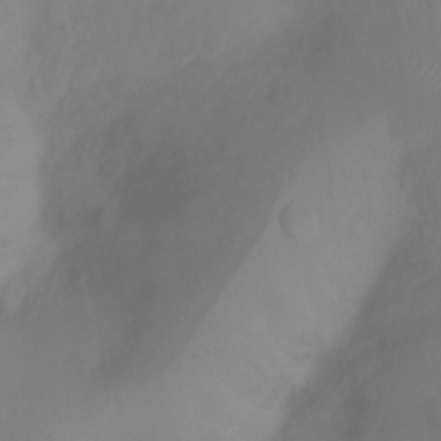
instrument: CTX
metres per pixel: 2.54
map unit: Ht
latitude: -16.1228
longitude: -42.8380
